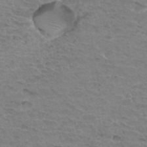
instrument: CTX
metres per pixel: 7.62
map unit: Hto
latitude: 34.0633
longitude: -45.8394
